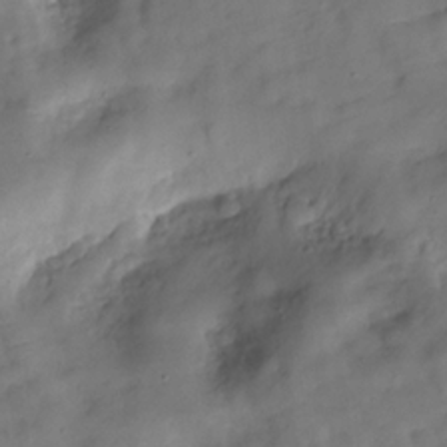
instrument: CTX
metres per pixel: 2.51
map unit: Hve
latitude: -29.7667
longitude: 93.3510
